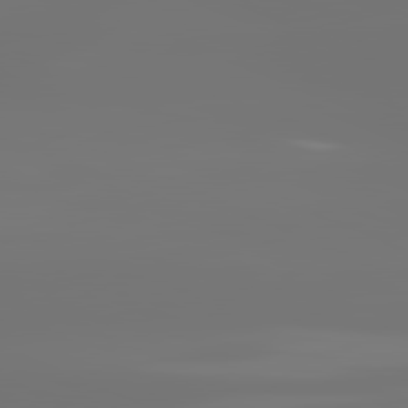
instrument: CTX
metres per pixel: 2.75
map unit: lApd
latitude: 81.7450
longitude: -153.2159
